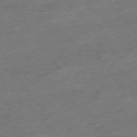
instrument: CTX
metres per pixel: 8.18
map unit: Hpe
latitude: -76.7463
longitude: -11.6694
